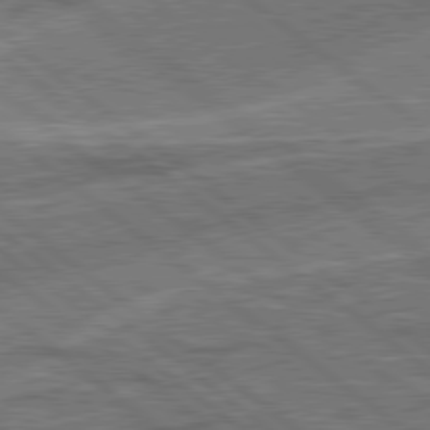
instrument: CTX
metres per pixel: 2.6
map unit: lApd
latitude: 79.0837
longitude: 174.4440
